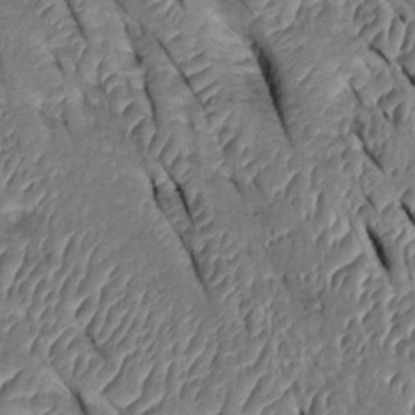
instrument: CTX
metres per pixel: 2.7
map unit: Htu
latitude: 0.1200
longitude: 149.0487
